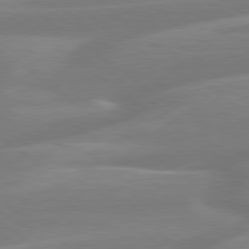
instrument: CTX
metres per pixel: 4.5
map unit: Hpe
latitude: 79.1970
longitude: -126.9703
